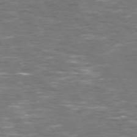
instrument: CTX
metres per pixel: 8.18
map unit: Hpe
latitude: 72.3468
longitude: -124.1388
